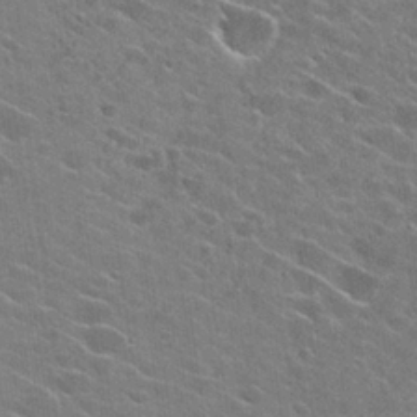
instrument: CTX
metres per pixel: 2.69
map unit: Hto
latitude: 26.4601
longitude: -43.1970
